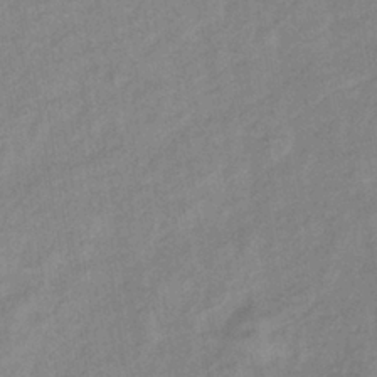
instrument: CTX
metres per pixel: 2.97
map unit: lHb
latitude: -37.1053
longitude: 71.0487
